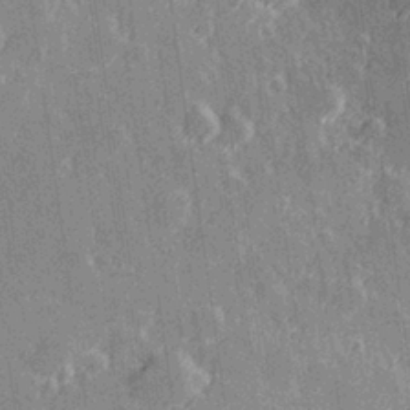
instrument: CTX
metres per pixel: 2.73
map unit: Hve
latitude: 27.6316
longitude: 145.5021
